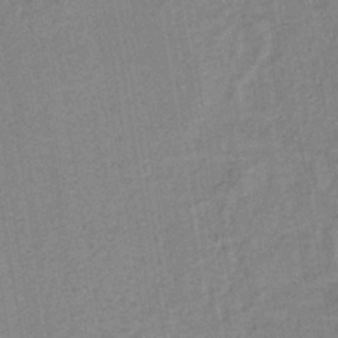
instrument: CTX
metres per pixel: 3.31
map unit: lHb
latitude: -40.7463
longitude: 60.5952
